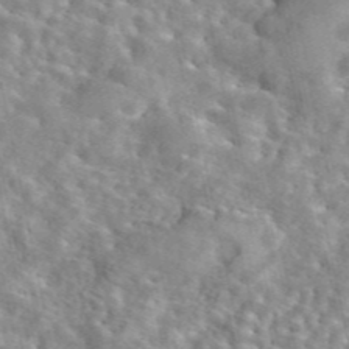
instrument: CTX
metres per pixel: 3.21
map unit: eAb
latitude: 44.9325
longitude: 111.8800
